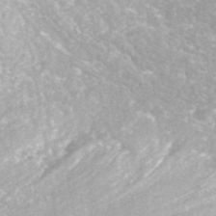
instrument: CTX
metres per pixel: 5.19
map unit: ANa
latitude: 43.4615
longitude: 24.6707
